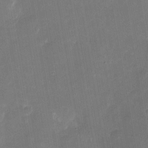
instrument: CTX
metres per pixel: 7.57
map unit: eHh
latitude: 4.6301
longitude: -69.7450
